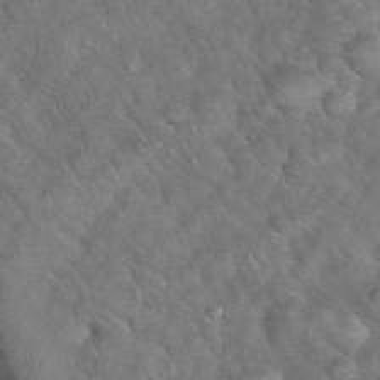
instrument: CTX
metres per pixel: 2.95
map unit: eHh
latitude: 39.3293
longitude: -57.6127
